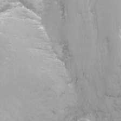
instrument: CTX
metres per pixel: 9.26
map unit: Nhu
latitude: -12.1606
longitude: -35.6505
